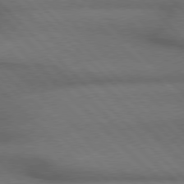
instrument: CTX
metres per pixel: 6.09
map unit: Hpe
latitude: 77.2915
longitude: -156.1199
